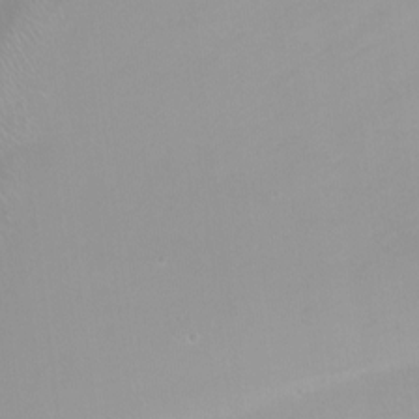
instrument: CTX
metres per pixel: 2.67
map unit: Nhu
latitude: -12.4440
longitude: -67.8016
